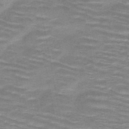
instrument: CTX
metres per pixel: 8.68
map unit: HNb
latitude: -47.1242
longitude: -48.1956
